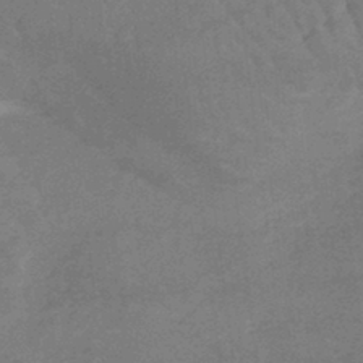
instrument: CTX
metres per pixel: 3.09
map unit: lHb
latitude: -42.6140
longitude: 66.3306
